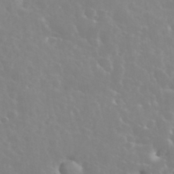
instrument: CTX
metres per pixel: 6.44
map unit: eHh
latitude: 35.2726
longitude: -60.2522
